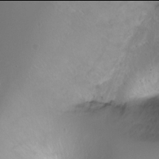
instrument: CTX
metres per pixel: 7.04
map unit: Ht
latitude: -6.0094
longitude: -34.3089
